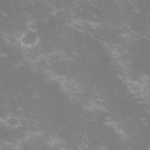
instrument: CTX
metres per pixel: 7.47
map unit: lHvf
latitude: -14.7086
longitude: -101.4615
